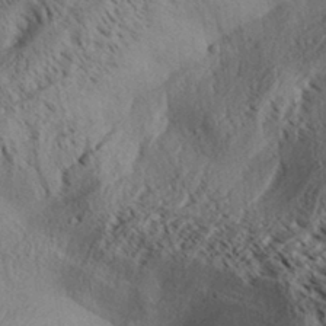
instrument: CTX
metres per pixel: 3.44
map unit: Aa
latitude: 31.5371
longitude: -138.4412
